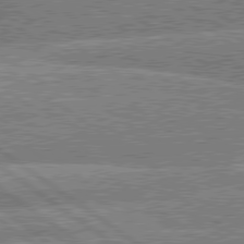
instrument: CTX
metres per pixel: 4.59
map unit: lApd
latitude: 79.7261
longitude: -160.5546
